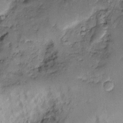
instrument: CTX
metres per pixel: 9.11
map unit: Htu
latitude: -6.2361
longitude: 158.9731
